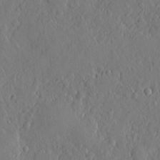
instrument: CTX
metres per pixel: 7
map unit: eHh
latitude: 4.3278
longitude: -75.1403
